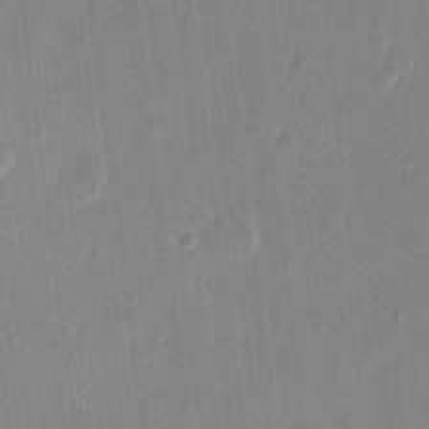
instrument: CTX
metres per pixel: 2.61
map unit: eHh
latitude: 10.4412
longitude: -68.6491
